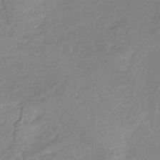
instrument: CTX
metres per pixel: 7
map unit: HNb
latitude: -34.9353
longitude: 55.4455
